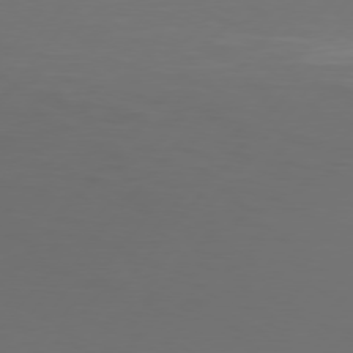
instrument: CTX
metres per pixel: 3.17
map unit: Hpe
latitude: 76.3845
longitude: -138.8191
